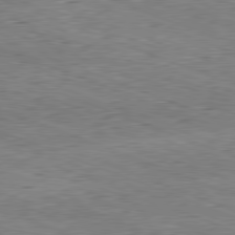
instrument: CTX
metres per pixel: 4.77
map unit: Hpe
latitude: -81.9745
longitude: 13.3699
